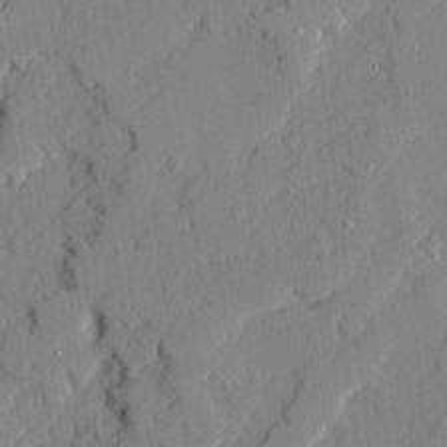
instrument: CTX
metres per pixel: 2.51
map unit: Ave
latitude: 21.5749
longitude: -129.4426
